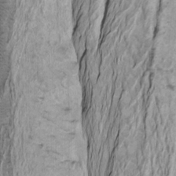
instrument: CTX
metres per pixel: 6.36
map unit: Htu
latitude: -7.7666
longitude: -65.1403
